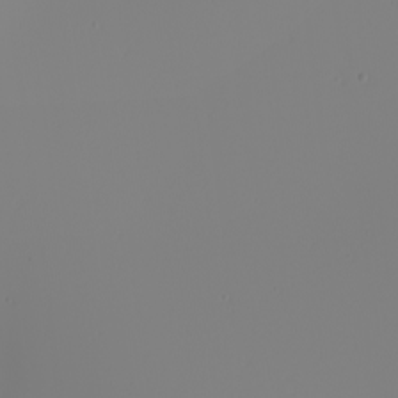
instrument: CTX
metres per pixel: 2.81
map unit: Nhu
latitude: -7.9556
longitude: -95.9150
